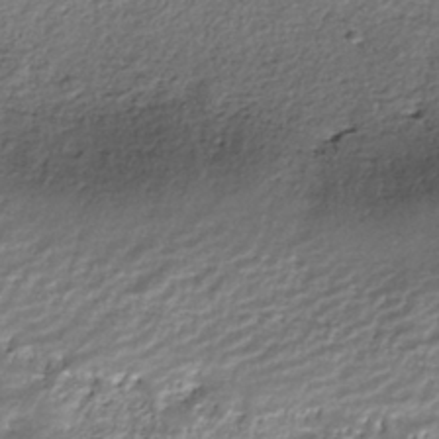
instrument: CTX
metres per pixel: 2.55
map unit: Nhu
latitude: -40.7463
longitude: -84.1389
